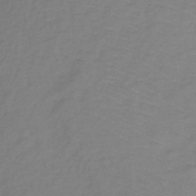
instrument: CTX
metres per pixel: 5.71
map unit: lHb
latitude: -38.5196
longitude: 71.9556
